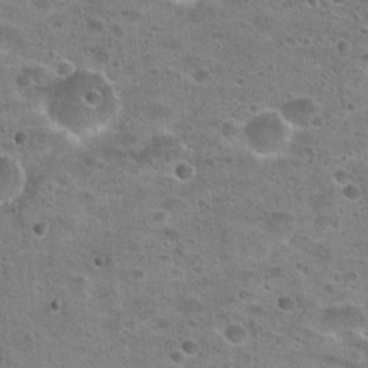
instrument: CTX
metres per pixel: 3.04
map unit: Hto
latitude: 22.7813
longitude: -49.1214
